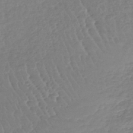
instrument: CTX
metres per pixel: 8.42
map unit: lHb
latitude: -41.1998
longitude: 68.7085
